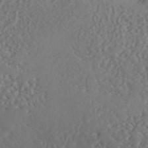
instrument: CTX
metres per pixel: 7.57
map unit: ANa
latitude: 41.0269
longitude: 52.9352
